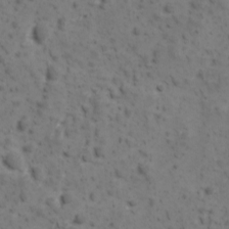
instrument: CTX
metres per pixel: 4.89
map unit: Ave
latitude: 10.8191
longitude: -104.9514
